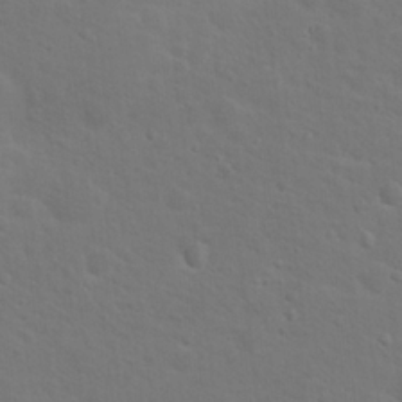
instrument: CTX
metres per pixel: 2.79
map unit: Nhu
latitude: 18.4601
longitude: -33.8772
